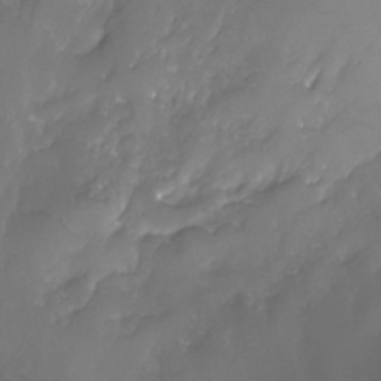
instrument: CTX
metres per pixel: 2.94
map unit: Nhe
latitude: -32.8408
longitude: -93.2726
